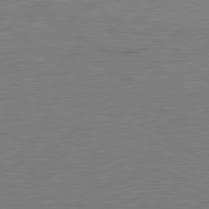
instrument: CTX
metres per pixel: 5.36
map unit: Ap
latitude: -81.3888
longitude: -67.8772
